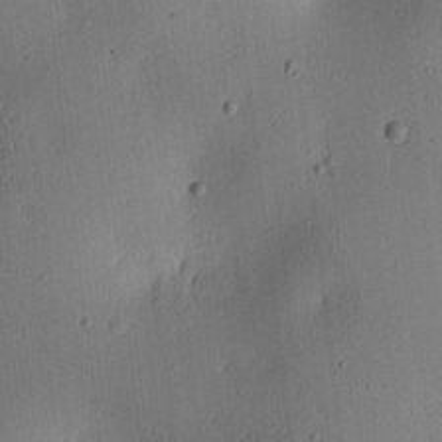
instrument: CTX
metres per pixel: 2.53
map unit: lAa
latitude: 6.2900
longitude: -113.9150
